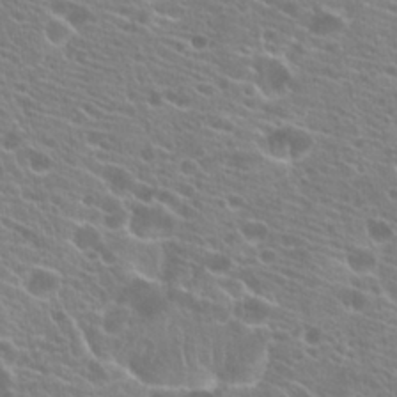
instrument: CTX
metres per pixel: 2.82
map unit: Hto
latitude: 21.2348
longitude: -40.3656
